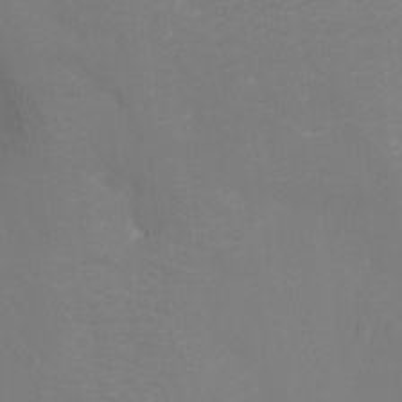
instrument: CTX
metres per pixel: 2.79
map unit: Ht
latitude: -5.7855
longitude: -25.5938
